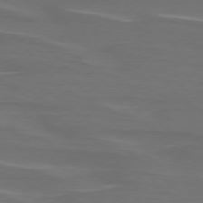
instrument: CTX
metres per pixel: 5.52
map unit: lApd
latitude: 75.3293
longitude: -79.7261
